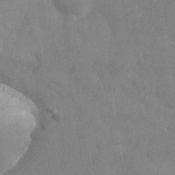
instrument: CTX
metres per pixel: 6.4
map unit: Nhe
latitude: -36.5573
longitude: -177.2915
